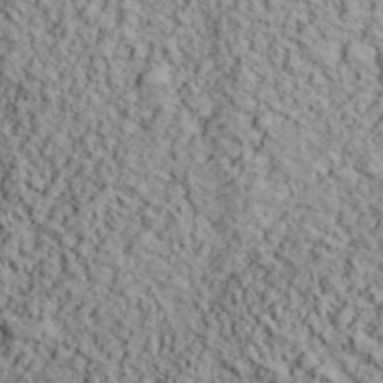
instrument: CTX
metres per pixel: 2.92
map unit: lHvf
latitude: 39.1592
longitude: -87.8961
